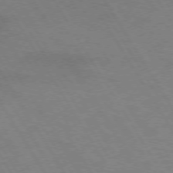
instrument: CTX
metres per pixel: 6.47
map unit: lApd
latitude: 72.6491
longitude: -57.4048
